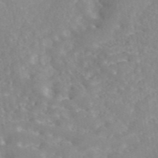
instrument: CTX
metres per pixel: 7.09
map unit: eAb
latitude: 44.9891
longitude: 126.8219
